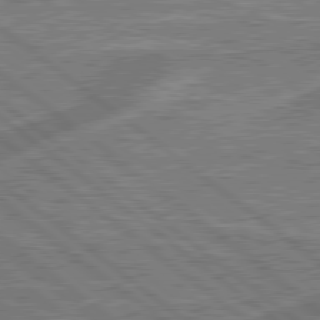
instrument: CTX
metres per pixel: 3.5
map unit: lApd
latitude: 79.2915
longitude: 174.6707
